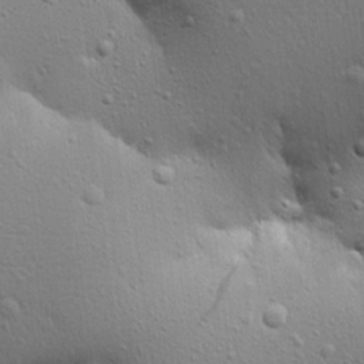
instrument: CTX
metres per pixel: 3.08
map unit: Ave
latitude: 17.9717
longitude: -141.5371
